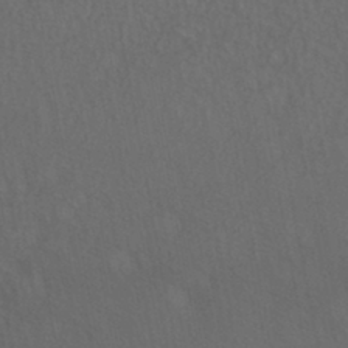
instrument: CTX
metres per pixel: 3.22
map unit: HNhu
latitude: -39.6722
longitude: 97.3510
